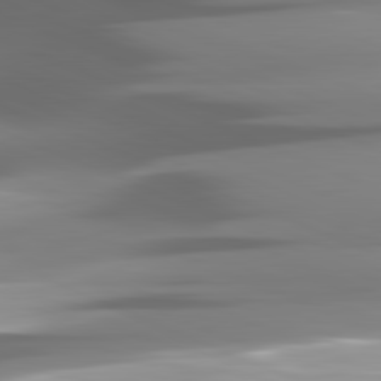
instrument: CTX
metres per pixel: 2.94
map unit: lApd
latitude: 82.0822
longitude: -146.9136
